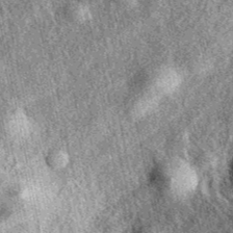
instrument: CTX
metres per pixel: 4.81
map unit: eAb
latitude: 39.3104
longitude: 109.2187
